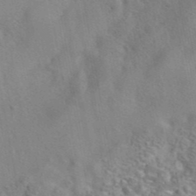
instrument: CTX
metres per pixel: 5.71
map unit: eAb
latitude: 42.1578
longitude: 105.3320
